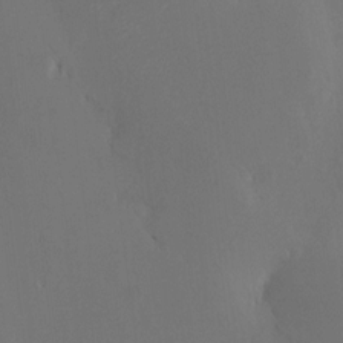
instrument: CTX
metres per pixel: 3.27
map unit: HNhu
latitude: 8.3656
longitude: -0.5734
